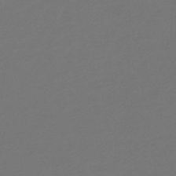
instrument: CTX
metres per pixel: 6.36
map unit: lHb
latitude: -46.1605
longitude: 67.9367
